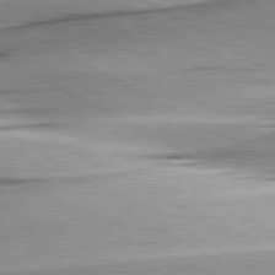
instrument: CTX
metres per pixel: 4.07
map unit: lApd
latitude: 80.5168
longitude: -157.5749
